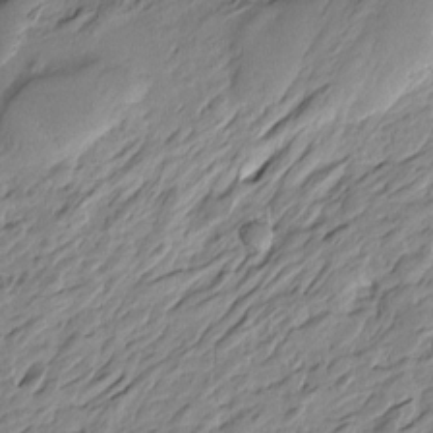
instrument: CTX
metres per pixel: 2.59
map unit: Htu
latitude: -4.6329
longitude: -178.3090
